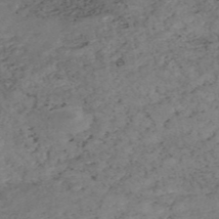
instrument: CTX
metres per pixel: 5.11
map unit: eHh
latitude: -54.4440
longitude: -90.7813
